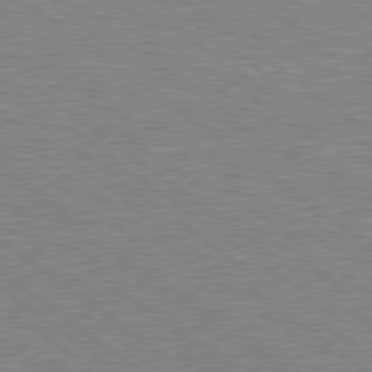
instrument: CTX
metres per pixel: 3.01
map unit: Hpe
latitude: 78.8569
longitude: -169.1025
